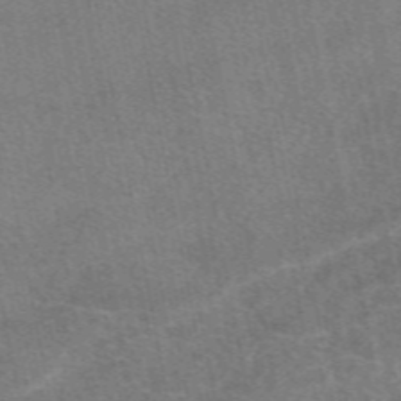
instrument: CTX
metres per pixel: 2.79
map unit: eAb
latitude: 49.4048
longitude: 121.3131
